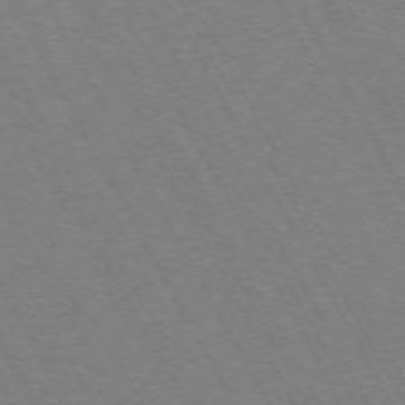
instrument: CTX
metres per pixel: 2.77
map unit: Hpe
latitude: -72.5196
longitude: 9.8044
